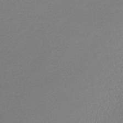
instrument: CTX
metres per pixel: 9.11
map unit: lHb
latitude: -44.3495
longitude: 61.1998
